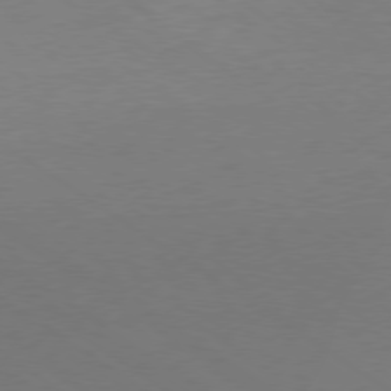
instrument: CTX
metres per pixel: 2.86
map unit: Ap
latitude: -79.2754
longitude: -97.2915
